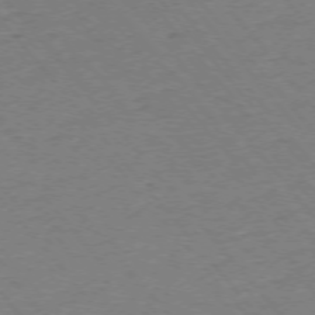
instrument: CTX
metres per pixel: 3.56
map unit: Ap
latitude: -75.2943
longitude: -81.1214
